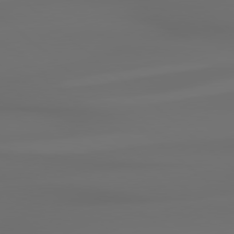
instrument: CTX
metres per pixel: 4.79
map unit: Hpe
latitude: 78.7058
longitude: -134.8758
